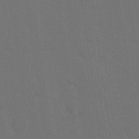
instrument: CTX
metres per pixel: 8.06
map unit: Nhu
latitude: 29.0080
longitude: -64.3089
